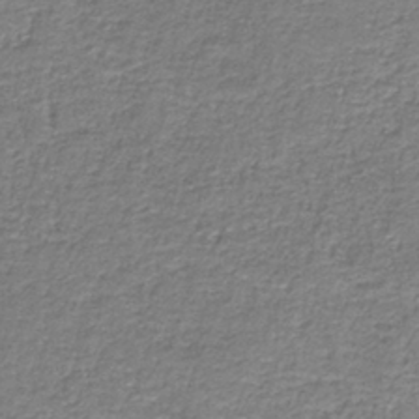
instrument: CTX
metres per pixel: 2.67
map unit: eAb
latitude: -36.1794
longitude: 52.3684
